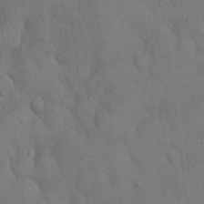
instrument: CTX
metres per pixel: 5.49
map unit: Hto
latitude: 14.6302
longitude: -59.6505
